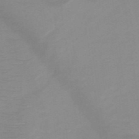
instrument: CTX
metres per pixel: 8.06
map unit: HNb
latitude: -49.1998
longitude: -45.3292
